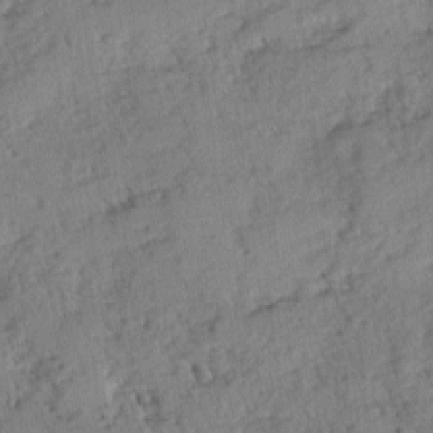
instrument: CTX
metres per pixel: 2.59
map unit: Ave
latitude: -0.0283
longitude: -110.4412
